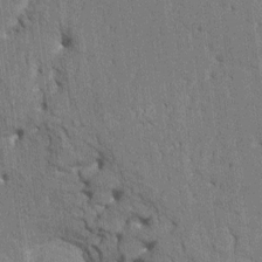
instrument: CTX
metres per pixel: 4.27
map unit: HNhu
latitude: 8.1389
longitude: -5.7450
